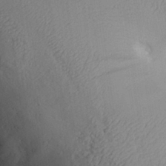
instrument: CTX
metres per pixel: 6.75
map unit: Aa
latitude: 27.9906
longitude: -135.2537
